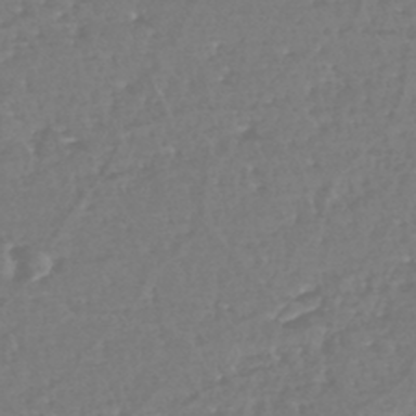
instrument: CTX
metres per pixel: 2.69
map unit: eHh
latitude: -45.1620
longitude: -29.1970
